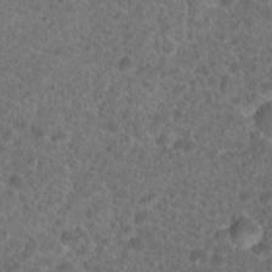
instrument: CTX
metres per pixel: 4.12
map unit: Hto
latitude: 18.9136
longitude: -40.4223
